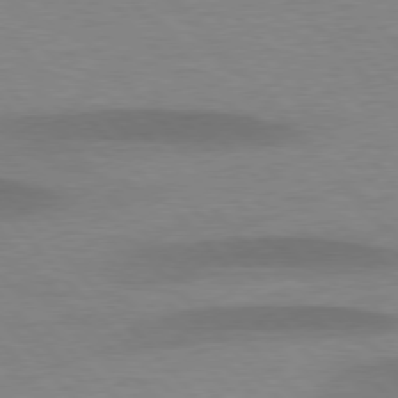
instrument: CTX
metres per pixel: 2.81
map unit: lApd
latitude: 76.8569
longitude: -58.6868
